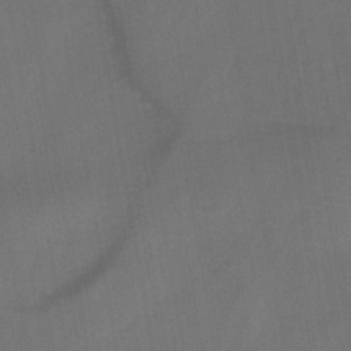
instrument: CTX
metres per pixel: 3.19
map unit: HNb
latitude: -44.2740
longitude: -39.7827
